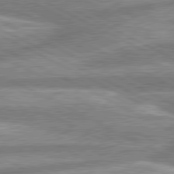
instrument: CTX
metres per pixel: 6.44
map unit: lApd
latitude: 80.5735
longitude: -167.6693
